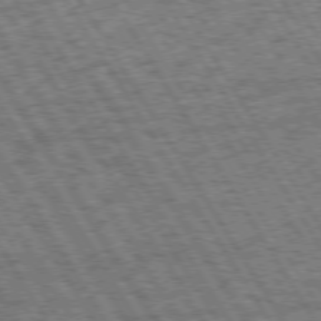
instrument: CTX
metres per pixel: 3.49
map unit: Hpe
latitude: 73.6694
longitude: -126.2334
